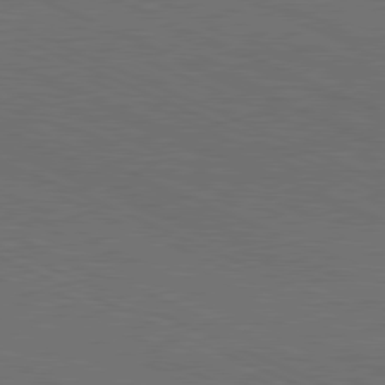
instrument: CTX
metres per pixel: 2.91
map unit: Hpe
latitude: -81.8423
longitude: 19.2565
